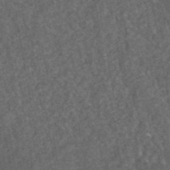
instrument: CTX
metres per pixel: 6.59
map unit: eAb
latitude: 44.8947
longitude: 116.1227
